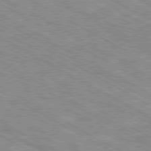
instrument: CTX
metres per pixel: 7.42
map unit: Ap
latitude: -80.5196
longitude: -48.4790
